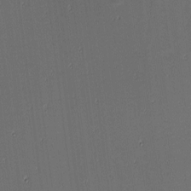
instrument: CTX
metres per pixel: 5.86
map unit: eHh
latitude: -3.9745
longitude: -82.9702
